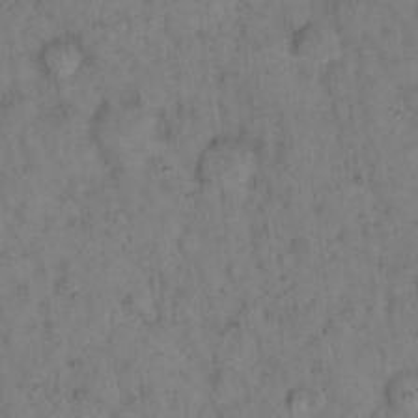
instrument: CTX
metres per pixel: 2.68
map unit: eHh
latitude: 15.8584
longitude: -64.2522
